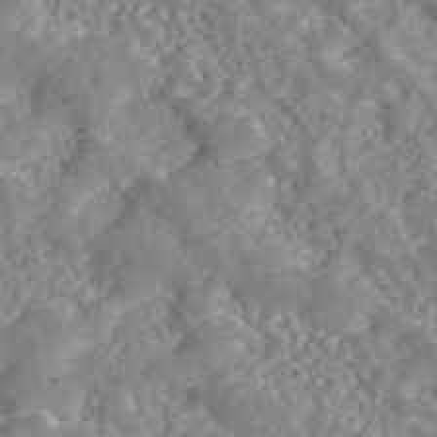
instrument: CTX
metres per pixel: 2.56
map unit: ANa
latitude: 46.1578
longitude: 23.0676
